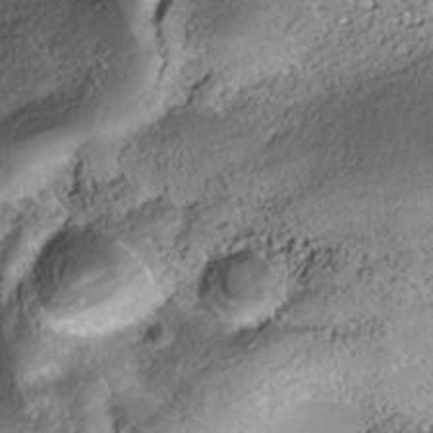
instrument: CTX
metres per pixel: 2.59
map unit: Nhe
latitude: -39.9178
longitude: -117.2537
